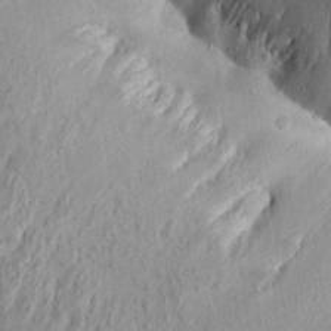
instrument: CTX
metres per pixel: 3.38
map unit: Aa
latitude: 14.9136
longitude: -143.8772
